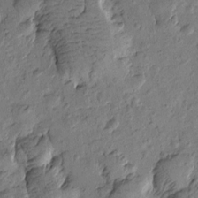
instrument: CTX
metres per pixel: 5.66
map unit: Htu
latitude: -0.3685
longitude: -176.1389
